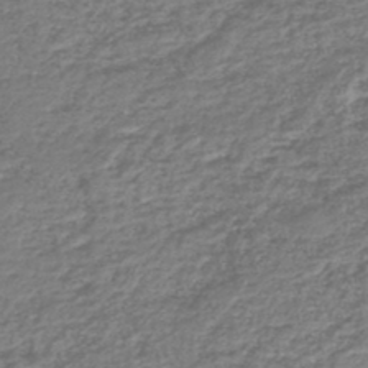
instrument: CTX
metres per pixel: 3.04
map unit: lHb
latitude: -46.2928
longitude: 73.8611
